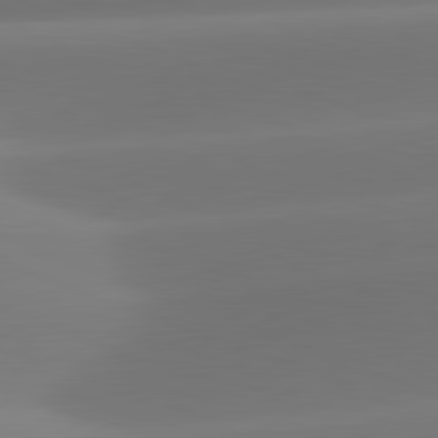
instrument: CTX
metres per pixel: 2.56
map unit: lApd
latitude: 81.6316
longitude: -162.7247
